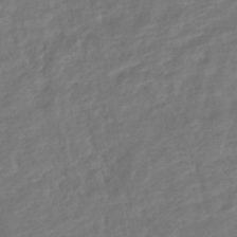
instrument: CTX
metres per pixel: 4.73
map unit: HNhu
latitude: -45.5210
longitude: 101.6910
